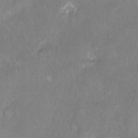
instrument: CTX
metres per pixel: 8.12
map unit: Hto
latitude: -13.6533
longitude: -42.5546
